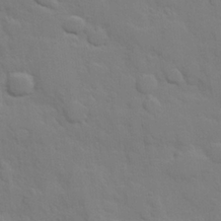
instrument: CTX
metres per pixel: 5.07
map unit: Hve
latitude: 24.5545
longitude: 148.5574
